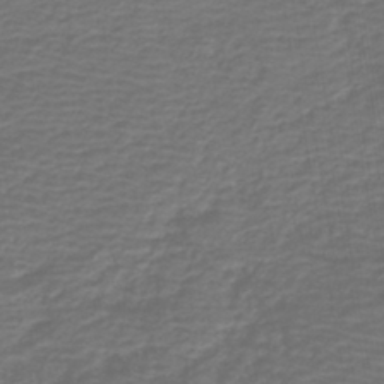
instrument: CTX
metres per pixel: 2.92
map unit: HNb
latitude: -42.8030
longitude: 51.5399
